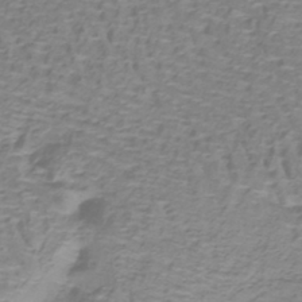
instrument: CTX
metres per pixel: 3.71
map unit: lHb
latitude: -40.3684
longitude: 59.0486
